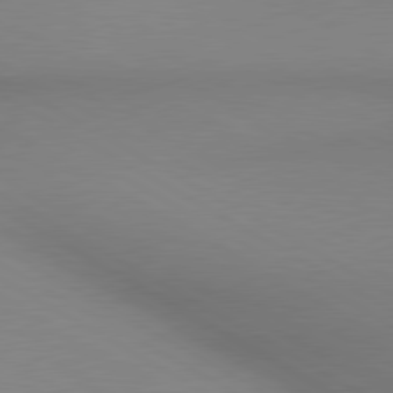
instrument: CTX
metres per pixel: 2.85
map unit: lApd
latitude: 80.3467
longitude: 135.7856
